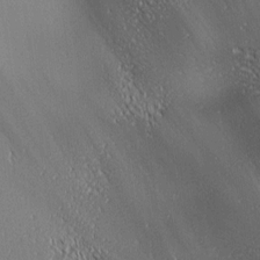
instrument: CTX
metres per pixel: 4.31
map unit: lAa
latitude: 1.3670
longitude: -116.1389
